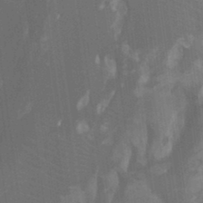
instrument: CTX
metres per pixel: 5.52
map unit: Ht
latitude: -0.0661
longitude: -17.4615
